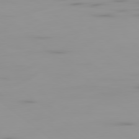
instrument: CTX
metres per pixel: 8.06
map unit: Ap
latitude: -79.8233
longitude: -68.8758
